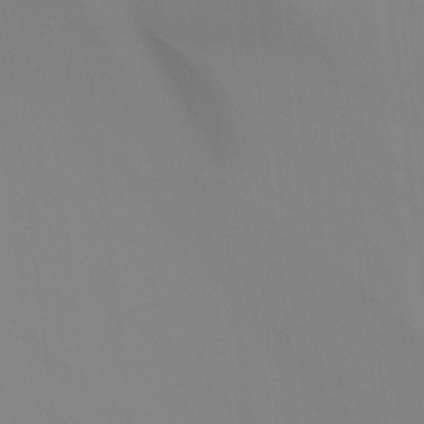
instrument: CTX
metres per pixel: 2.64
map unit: Ht
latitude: -15.5399
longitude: -50.7813
